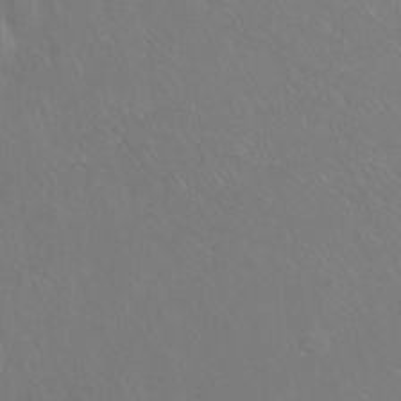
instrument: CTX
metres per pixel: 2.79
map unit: Ht
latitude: -6.7463
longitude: -37.4427
